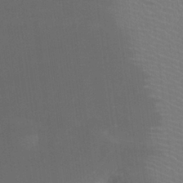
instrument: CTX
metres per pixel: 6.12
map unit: Htu
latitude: -12.0472
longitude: -72.8191
